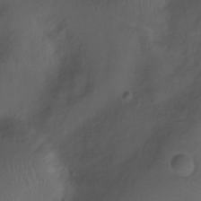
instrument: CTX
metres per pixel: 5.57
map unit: Nhu
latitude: -12.5007
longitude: -41.0647
